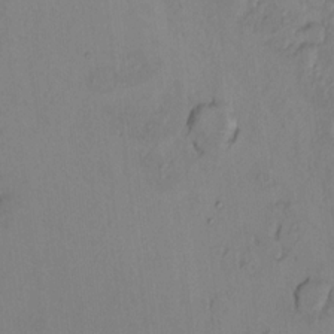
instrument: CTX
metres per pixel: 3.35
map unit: Ht
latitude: 10.9514
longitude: -32.3089
